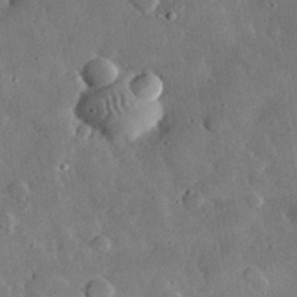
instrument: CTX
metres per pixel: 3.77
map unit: lHvf
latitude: 32.8758
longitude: -84.3089
